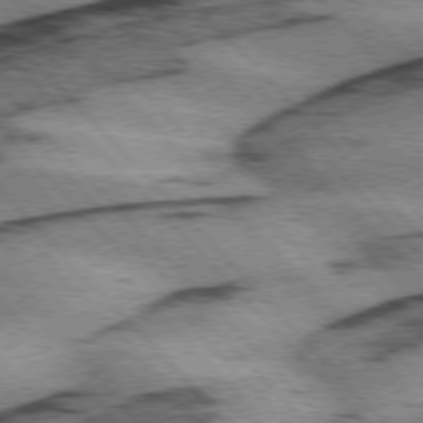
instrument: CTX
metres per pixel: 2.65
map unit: lApd
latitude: 75.4238
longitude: -78.6302
